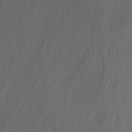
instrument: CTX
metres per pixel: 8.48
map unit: Nhu
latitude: -14.0094
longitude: -62.9703
